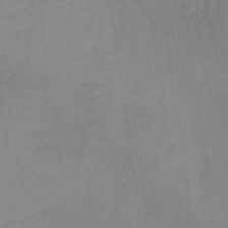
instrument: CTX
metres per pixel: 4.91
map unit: HNb
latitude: -31.5021
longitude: 62.2928
